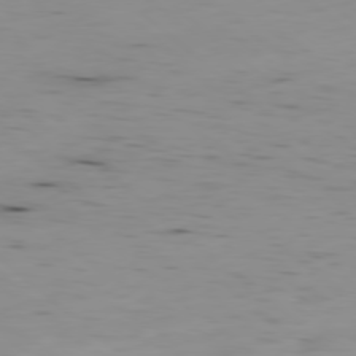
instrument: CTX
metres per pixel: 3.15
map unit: Hpe
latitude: -78.8597
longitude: 12.2362
